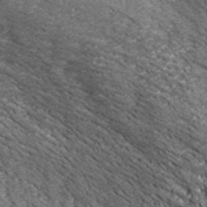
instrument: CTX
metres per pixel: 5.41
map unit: eHh
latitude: 43.1970
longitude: -90.3467
